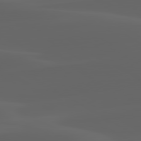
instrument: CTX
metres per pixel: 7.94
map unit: lApd
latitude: 80.2145
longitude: -93.4426
